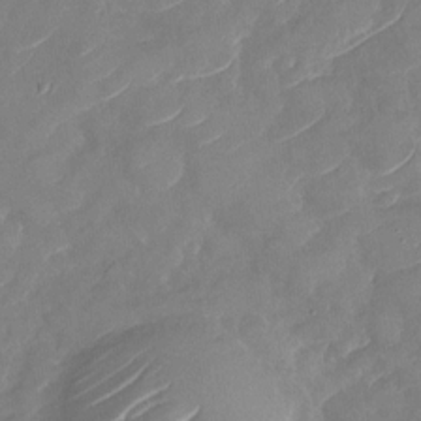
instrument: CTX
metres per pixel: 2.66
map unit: Nhu
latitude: -29.7478
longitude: -73.0459
